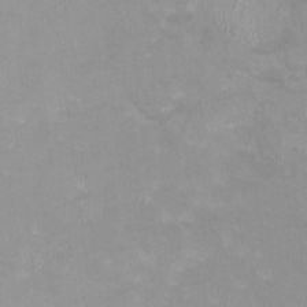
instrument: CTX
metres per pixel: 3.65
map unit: HNhu
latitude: -0.8597
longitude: -4.2900
